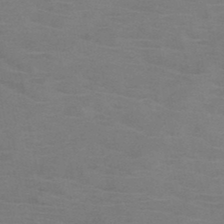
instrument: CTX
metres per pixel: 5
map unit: HNb
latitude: -46.4062
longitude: -46.5735
